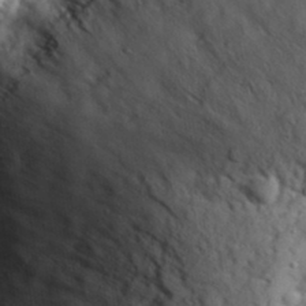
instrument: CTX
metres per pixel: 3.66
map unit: eHh
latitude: 36.9325
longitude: -67.6693
